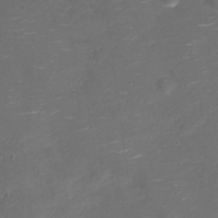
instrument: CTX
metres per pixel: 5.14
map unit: Nve
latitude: -20.3873
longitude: 104.1417
